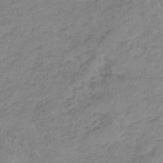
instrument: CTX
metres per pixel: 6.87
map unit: HNb
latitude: -33.5210
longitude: 58.8030
